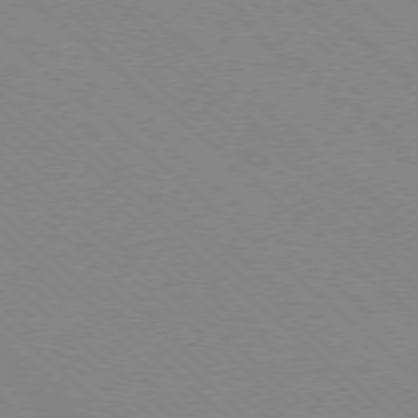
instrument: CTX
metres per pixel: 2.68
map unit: Ap
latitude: -78.1039
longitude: -90.8947
